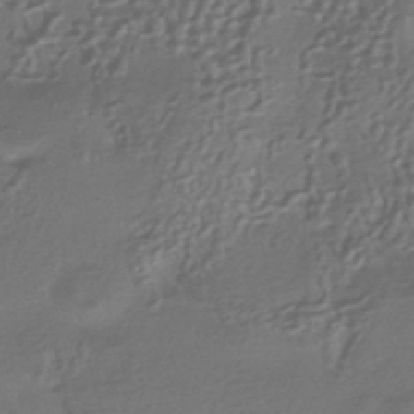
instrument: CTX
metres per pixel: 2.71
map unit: HNhu
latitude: -42.6896
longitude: 94.7274
